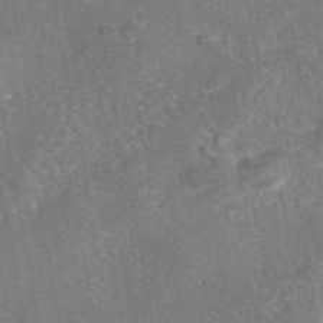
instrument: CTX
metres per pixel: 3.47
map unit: eAb
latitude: 45.9528
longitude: 107.3132
